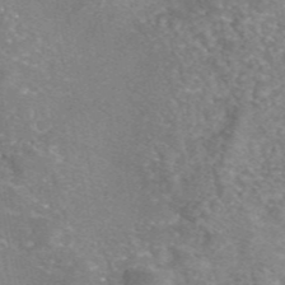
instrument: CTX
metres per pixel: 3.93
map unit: eAb
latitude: 46.0255
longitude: 105.3131
